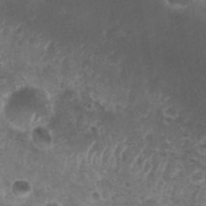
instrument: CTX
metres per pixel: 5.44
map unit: Nhu
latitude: 28.2522
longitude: -55.0080
